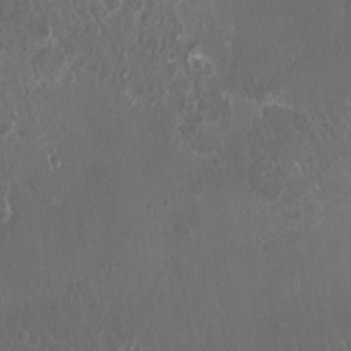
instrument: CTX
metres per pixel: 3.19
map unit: HNhu
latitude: 2.2900
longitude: 6.5007
